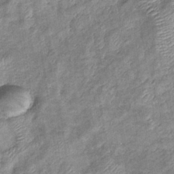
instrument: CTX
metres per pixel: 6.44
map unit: eHb
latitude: -37.8611
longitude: 77.4076
